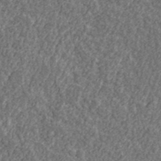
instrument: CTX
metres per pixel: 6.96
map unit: lHvf
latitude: 37.9906
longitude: -89.5938
